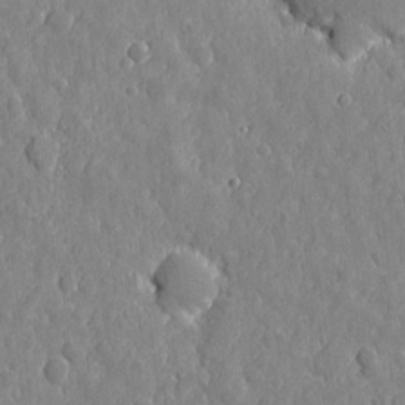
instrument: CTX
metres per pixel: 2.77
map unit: eHh
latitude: 7.1025
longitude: -74.8191
